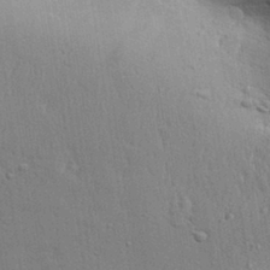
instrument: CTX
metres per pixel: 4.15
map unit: Aa
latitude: 31.9151
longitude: -144.7246
